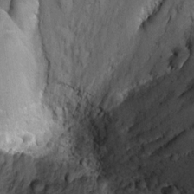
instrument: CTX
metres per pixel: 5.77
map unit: Ht
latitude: 8.9325
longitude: -36.0633
